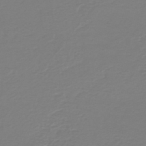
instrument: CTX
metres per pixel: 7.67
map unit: HNb
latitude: -46.2172
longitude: 54.0850
